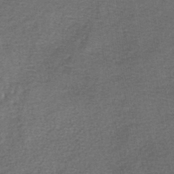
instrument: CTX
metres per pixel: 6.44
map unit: lHb
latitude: -45.1809
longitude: 58.3306
